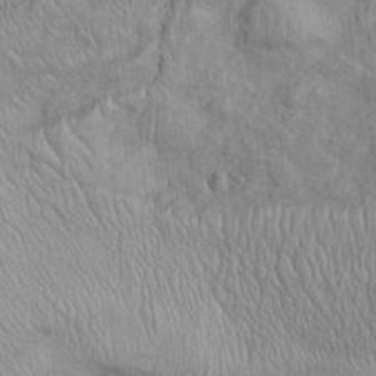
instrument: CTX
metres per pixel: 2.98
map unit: Htu
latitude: -5.5210
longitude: 156.6140
